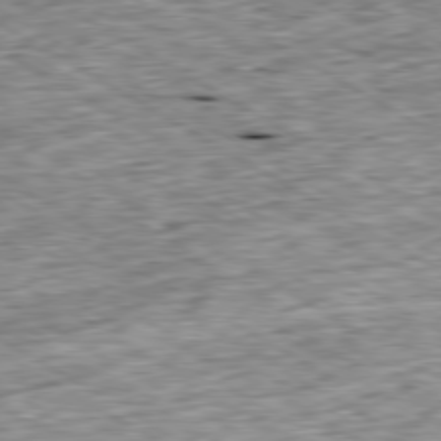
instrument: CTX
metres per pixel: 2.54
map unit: Ap
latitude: -80.2173
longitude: -88.5735
